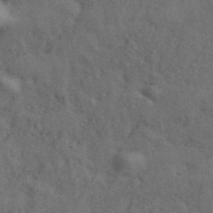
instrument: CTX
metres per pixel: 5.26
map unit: ANa
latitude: 41.7072
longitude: 13.8611
